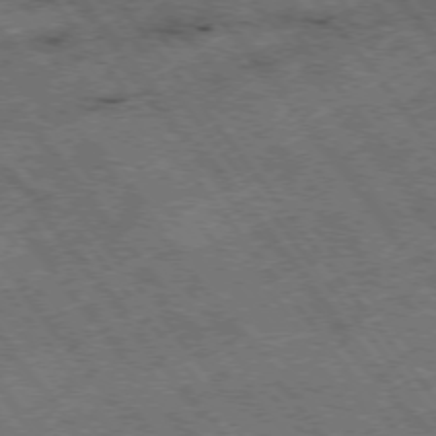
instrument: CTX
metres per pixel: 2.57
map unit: Hpe
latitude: -75.5588
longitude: -18.8569
